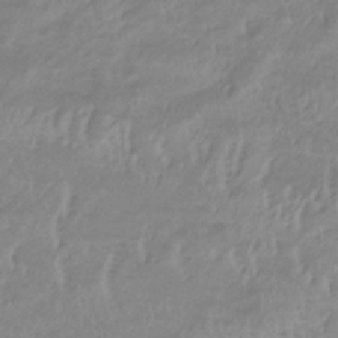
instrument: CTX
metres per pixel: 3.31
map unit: lHb
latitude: -33.4833
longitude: 69.9745
